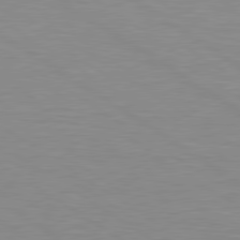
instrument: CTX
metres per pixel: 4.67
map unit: Hpe
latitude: 79.4994
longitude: -127.9150
